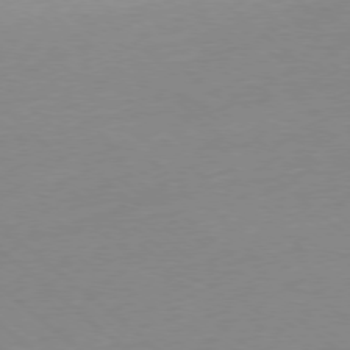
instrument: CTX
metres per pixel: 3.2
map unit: Ap
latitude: -78.1039
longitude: -99.0647
